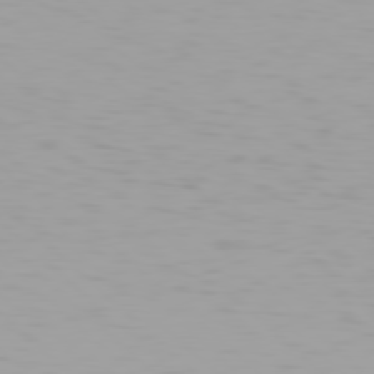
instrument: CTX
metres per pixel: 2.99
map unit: Hpe
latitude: 78.0822
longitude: -137.0459
